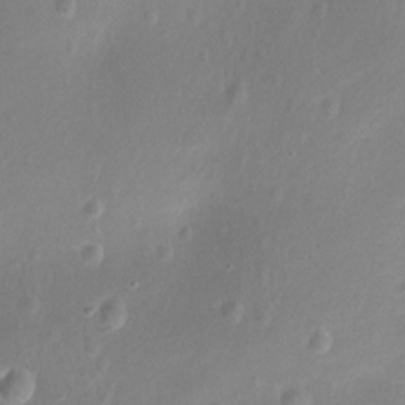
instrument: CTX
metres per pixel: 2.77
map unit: Nhu
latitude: -12.6519
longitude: -38.7057
